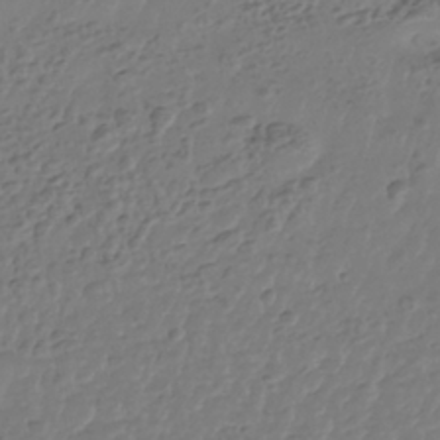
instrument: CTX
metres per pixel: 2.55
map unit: Nhe
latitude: -41.8989
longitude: -111.2537
